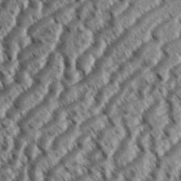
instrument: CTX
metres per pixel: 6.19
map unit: eHh
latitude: 36.4601
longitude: -138.3278
